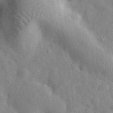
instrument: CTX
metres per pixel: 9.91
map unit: eHh
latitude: 31.6505
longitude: -72.7247
